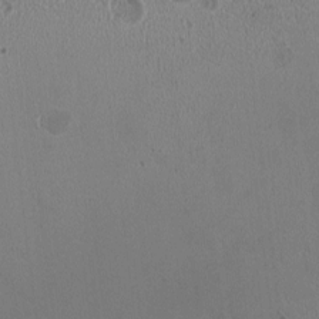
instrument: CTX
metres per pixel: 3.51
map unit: HNhu
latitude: -3.2564
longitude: -1.7449
